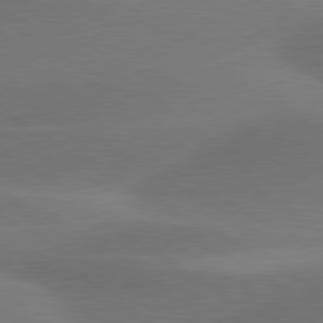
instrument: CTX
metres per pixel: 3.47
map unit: lApd
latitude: 79.6694
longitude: -89.0648
